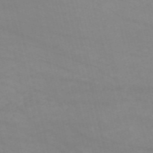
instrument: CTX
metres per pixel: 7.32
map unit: HNb
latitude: -53.4265
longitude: -37.4616
